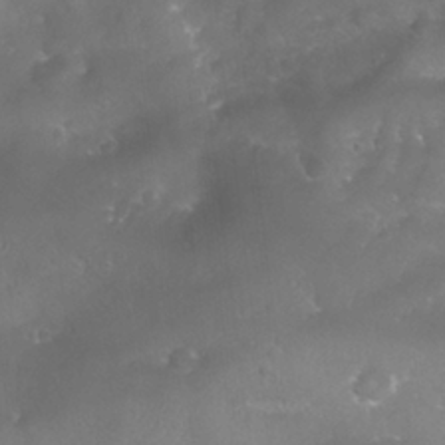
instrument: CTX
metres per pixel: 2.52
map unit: Nhu
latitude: 27.5182
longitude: -63.5560
